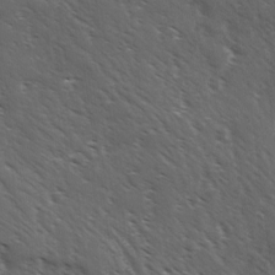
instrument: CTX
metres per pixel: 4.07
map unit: Ave
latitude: 11.1403
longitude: -103.6694
